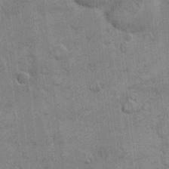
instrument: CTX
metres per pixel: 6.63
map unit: eHh
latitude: 10.1389
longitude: -65.0269
